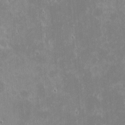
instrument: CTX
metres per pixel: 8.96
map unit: eHh
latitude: -2.0283
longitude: -85.1214
